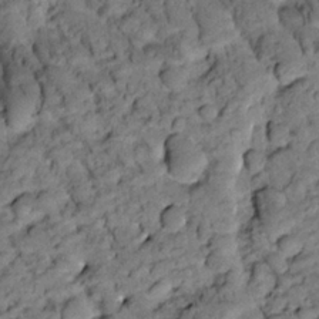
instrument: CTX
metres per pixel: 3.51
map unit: Htu
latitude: -2.8974
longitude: 173.4832
